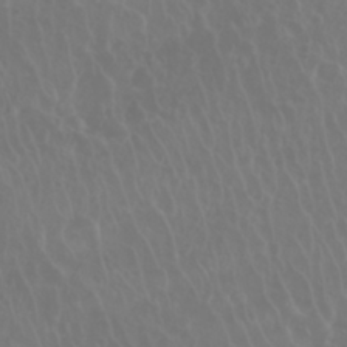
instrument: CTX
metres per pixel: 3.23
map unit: Nhu
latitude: 28.3467
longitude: -62.8569
